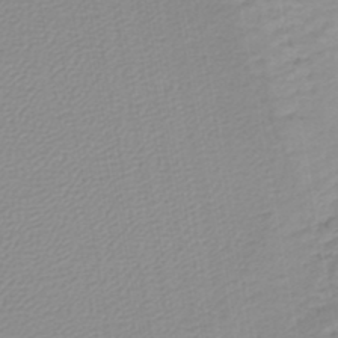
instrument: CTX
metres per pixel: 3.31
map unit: lHb
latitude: -44.8597
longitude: 65.7100
